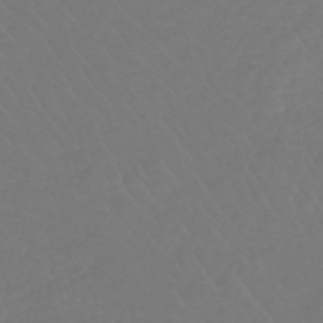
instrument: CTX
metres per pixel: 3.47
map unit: lHb
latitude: -42.6140
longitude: 67.5399
